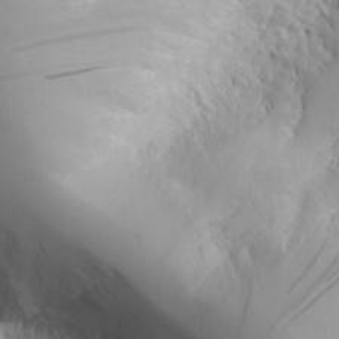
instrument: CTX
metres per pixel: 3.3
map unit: Aa
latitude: 25.2348
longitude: -127.1214
